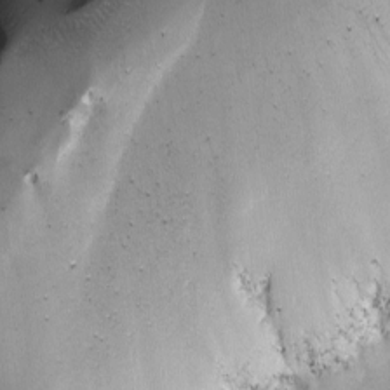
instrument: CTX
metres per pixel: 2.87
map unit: Ave
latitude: -7.5210
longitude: -119.0458
